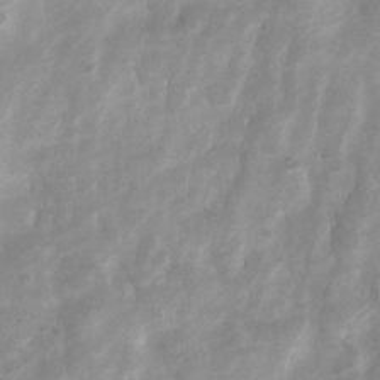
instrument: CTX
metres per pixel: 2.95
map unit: Nhu
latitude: 7.5560
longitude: -23.0080
